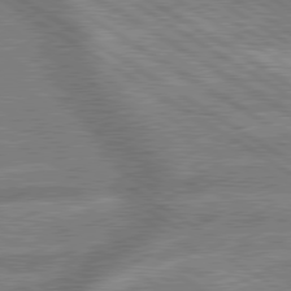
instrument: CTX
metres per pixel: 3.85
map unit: lApd
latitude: 79.7828
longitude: -170.4979
